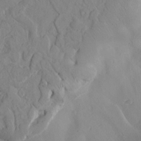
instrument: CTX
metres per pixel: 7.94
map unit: Htu
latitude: 1.7449
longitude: 175.9556
